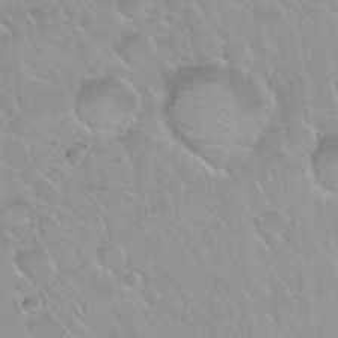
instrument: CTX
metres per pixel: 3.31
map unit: Nhu
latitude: 30.1011
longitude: -55.0647
